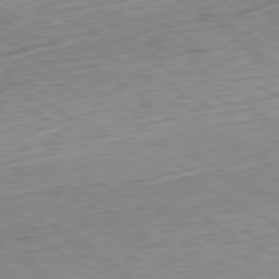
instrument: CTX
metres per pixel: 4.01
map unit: Ap
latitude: -80.6708
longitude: -70.9514
